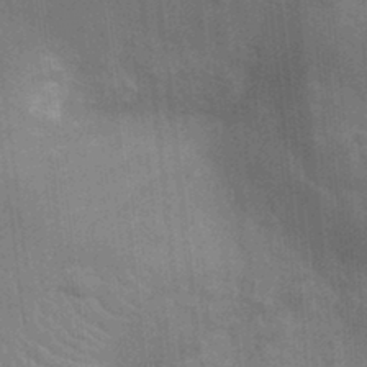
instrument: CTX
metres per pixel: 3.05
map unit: Ht
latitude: -11.2565
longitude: -22.3089
